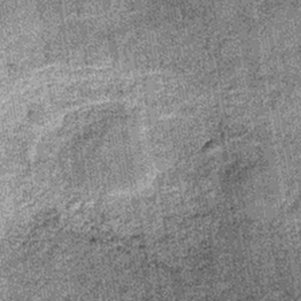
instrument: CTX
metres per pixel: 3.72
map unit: lHb
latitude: -36.4062
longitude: 64.3118
